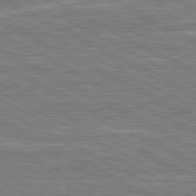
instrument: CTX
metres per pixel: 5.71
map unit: lApd
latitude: 80.9703
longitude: -173.7260
